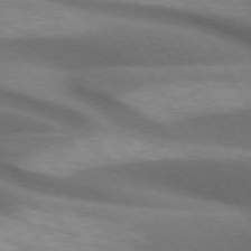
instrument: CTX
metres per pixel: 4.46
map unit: lApd
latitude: 72.5168
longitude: -51.7449
